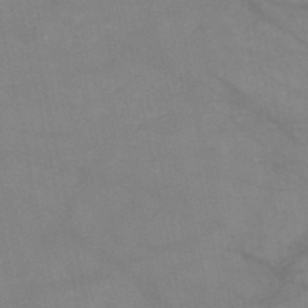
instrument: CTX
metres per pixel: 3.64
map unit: HNb
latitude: -50.5385
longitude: -40.0822
